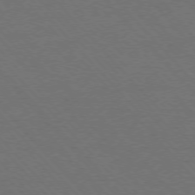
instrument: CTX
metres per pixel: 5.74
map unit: Ap
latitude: -76.8786
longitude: -86.4979
